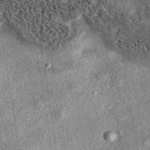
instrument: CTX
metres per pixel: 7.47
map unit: eAb
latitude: 38.6490
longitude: 106.8030
